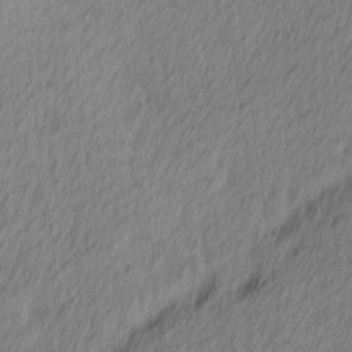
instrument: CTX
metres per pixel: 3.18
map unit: Ave
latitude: 13.1403
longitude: -106.5357
